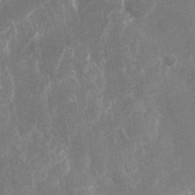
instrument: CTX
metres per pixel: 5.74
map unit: Nhu
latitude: -28.1039
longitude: -75.2348
